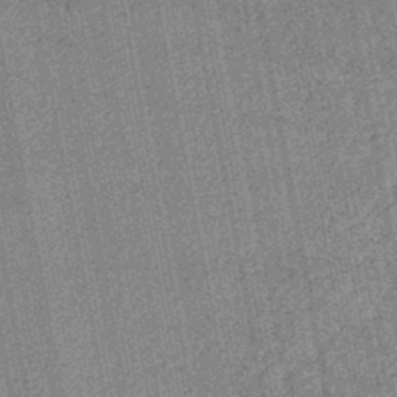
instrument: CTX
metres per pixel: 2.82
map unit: lHb
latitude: -46.1794
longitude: 68.7274
